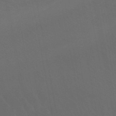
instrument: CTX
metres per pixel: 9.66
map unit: lHb
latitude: -47.8422
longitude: 75.4833
